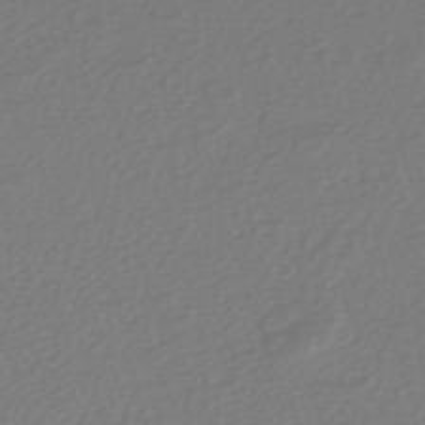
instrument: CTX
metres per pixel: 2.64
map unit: HNhu
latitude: -47.1998
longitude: 104.1983
